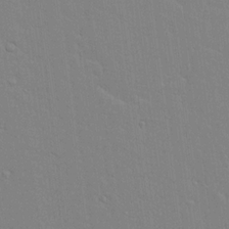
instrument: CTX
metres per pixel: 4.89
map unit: lAvf
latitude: 16.3467
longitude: -127.1970
